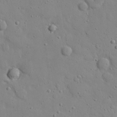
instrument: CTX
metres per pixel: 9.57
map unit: eHh
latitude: 20.8191
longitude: -62.7813
